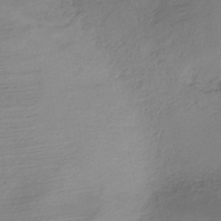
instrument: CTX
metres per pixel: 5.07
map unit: HNhu
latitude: -40.1983
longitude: 98.6707
